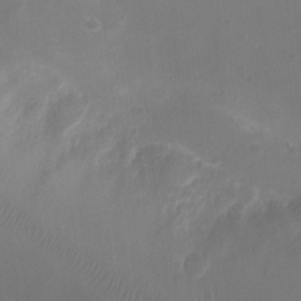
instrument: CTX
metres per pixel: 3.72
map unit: Ht
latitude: -4.1416
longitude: -15.6694
